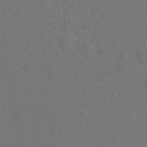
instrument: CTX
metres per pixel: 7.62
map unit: Hto
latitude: 19.0836
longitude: -39.9150
